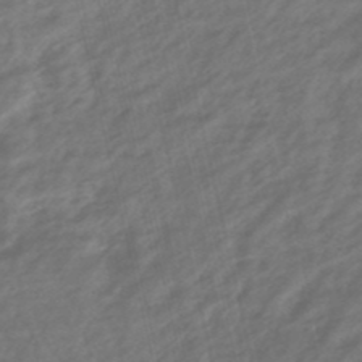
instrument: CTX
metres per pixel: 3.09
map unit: lHb
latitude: -47.6344
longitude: 76.6518
